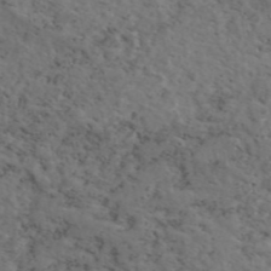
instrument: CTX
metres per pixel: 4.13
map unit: eAb
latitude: 46.0444
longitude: 117.2186
